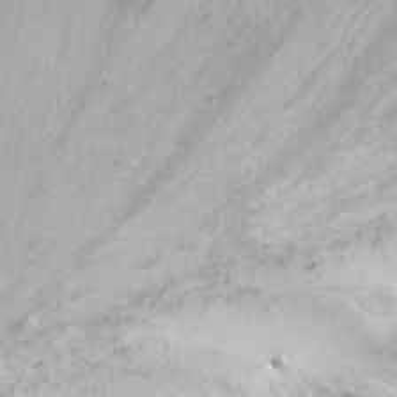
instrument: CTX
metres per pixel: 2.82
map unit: Nhu
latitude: -7.1620
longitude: -46.5168
